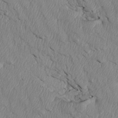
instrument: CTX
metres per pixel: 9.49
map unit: Htu
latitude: 3.9339
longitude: 152.5573
